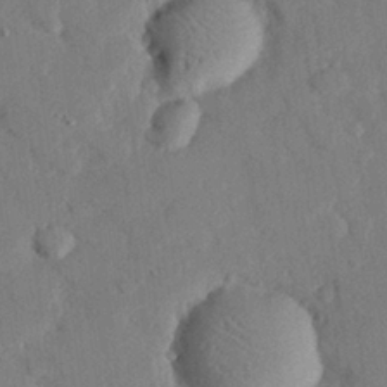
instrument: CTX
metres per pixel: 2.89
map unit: eHh
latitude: 27.2915
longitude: -80.6113
